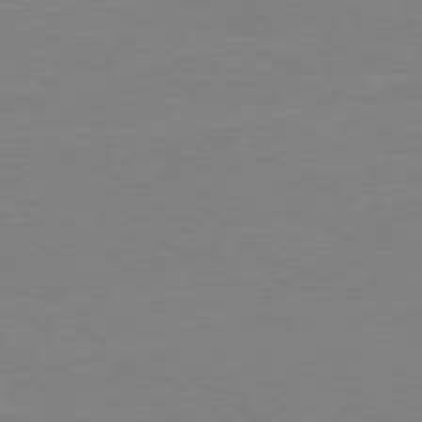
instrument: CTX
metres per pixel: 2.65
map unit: Hpe
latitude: 78.1578
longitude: -141.8016
